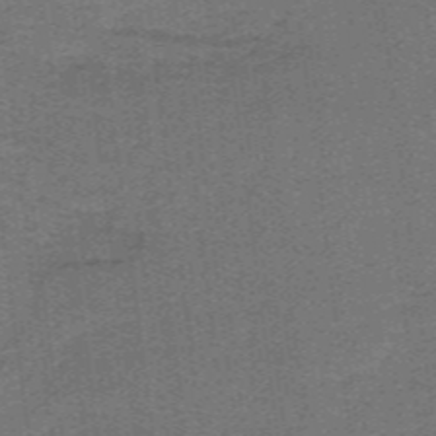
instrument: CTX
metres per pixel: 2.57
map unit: lHb
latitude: -39.8800
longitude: 53.9367
